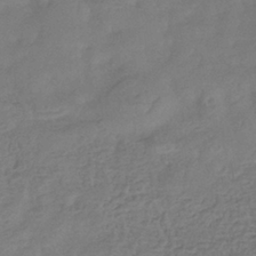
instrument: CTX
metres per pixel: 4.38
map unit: eHb
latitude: -35.8800
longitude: 81.7478
